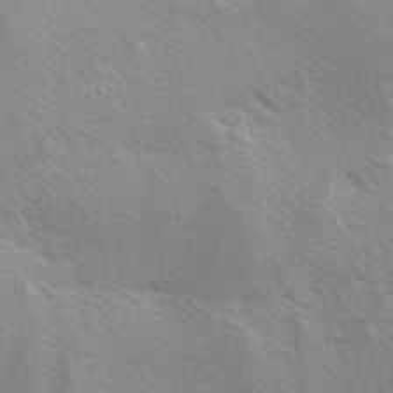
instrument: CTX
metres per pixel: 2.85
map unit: Ave
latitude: 0.4412
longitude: -114.8380
